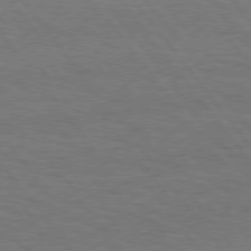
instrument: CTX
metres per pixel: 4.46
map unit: Hpe
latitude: 75.7261
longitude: -136.6680
